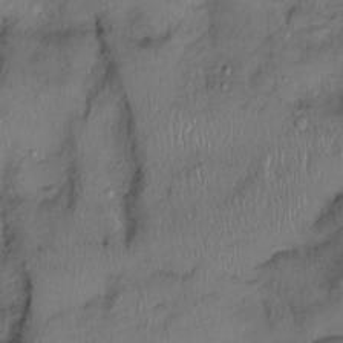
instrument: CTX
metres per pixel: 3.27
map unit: Ht
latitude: -2.4818
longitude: -14.5546
